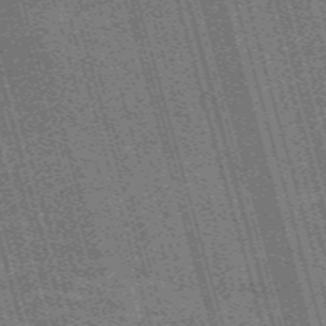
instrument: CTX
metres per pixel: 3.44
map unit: Nve
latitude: -59.6721
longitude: 62.1416
